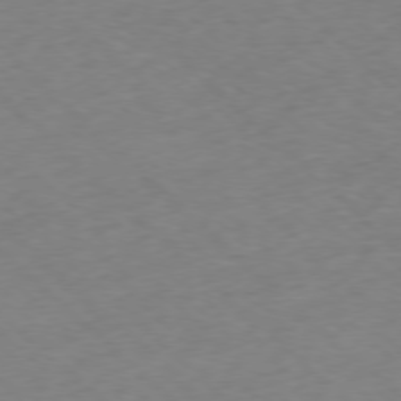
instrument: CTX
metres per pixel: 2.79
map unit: Ap
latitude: -77.7667
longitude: -79.5560
